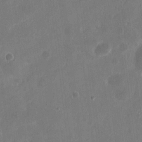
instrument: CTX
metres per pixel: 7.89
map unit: eHh
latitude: 8.4790
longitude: -68.9325
